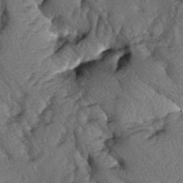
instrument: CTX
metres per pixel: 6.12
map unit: lAa
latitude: -5.4643
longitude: -126.0444
